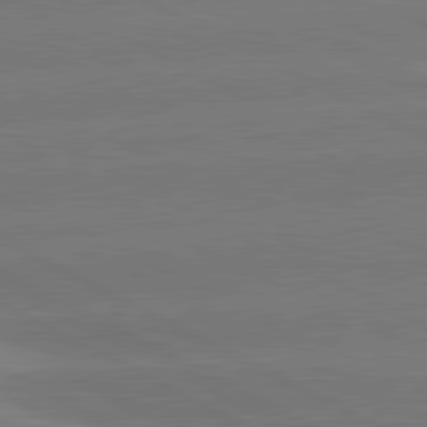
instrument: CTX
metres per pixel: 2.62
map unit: lApd
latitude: 81.2537
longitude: -153.2537
